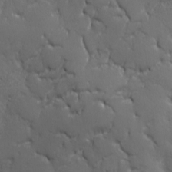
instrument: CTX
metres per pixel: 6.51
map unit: Ave
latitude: 1.8961
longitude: -113.0836
